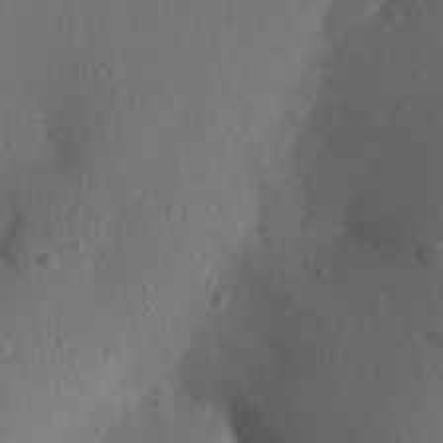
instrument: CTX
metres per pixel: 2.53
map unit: Aa
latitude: 26.0255
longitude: -147.8206
